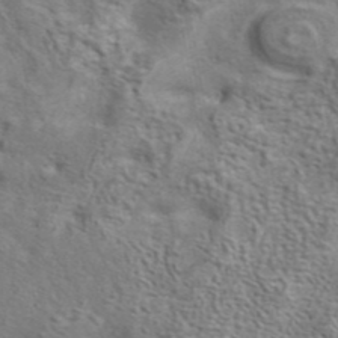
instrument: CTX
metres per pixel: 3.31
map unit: eAb
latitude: 42.1389
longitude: 104.0472
